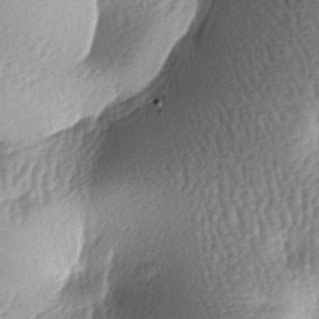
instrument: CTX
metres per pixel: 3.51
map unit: lAa
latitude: -6.9919
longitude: -127.4993
